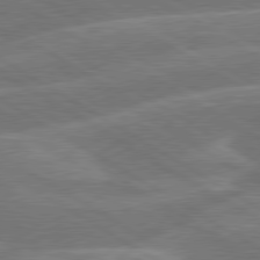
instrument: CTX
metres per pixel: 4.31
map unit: lApd
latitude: 79.8584
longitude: -131.6316
